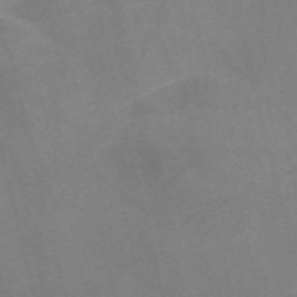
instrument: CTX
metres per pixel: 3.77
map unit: Nve
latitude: -57.8233
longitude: 51.4265
